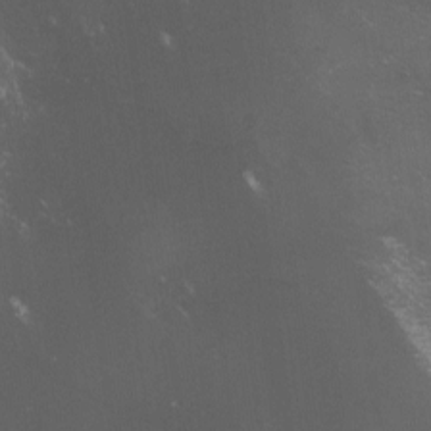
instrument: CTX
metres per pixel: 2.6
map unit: lHvf
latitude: -13.3321
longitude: -101.1592
